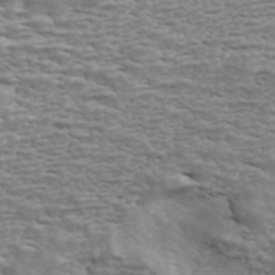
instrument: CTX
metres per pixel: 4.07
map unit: ANa
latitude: 43.2348
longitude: 46.7463
